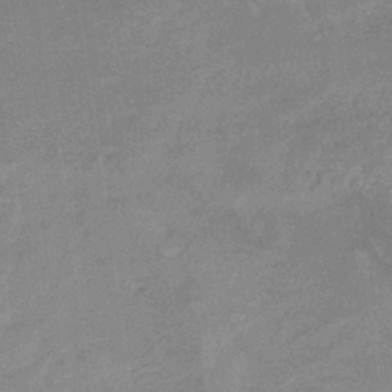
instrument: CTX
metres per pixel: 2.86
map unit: lHb
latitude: -33.5777
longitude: 69.3131
